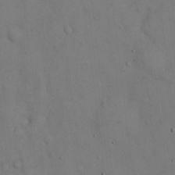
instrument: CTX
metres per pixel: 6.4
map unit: Hto
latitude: 14.3657
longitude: -59.7072
